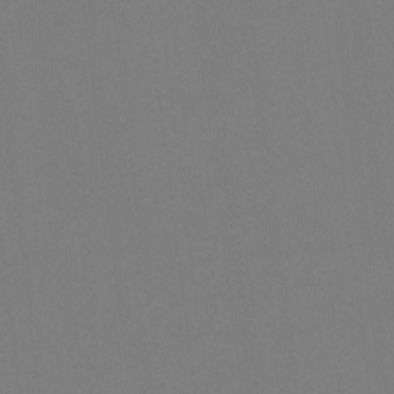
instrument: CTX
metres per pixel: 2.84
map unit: HNhu
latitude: 6.6490
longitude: 5.2565
